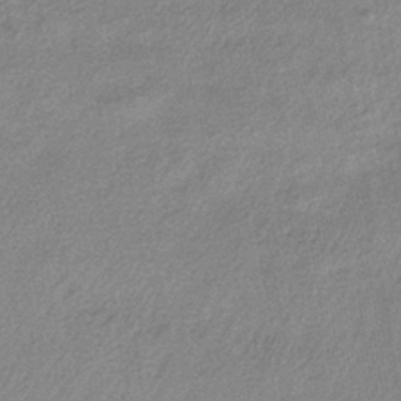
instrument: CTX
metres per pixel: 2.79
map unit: lHb
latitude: -40.4818
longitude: 71.3321
